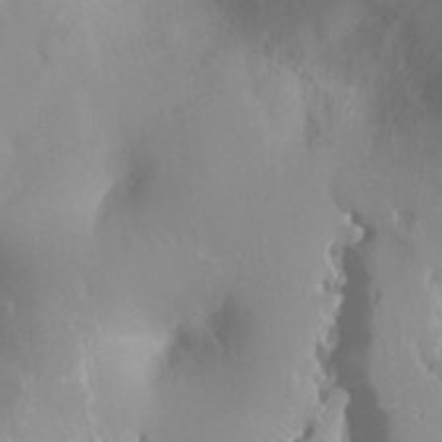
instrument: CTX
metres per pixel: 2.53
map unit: Ht
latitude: -0.6330
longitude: -18.5923
